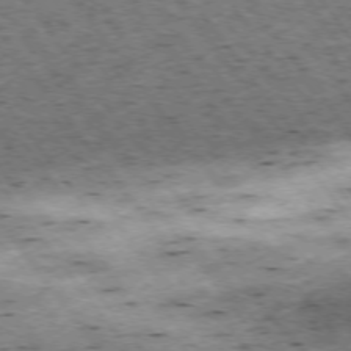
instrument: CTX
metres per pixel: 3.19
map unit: Hpe
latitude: -75.1809
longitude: 4.2739
